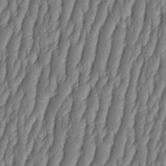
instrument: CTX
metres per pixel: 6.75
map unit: HNhu
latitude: -2.6329
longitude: 13.6722
